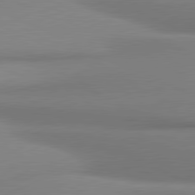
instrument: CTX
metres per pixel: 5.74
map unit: lApd
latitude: 81.1025
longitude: 176.3306
